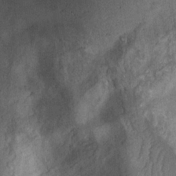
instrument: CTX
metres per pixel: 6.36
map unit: Hto
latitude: 19.5182
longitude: -42.8758
